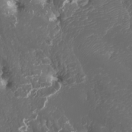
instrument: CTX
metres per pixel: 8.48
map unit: Nhu
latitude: -7.4454
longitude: -71.0458
